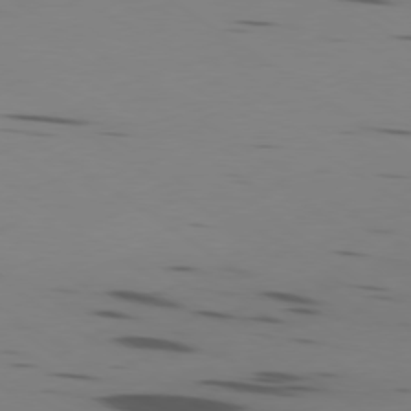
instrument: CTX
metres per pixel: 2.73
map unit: Ap
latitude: -79.5399
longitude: -62.2901
